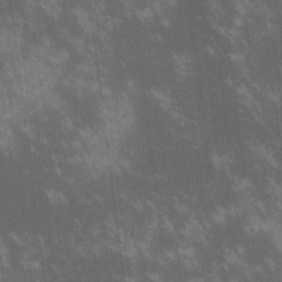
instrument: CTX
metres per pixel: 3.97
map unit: lHvf
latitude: -14.4440
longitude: -103.2159
